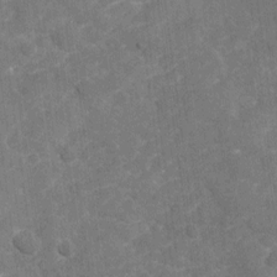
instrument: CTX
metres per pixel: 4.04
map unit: Nhu
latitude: -22.2173
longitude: -55.8583
